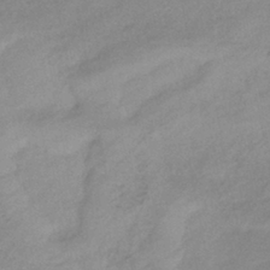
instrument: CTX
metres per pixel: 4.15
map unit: eHb
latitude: -39.1431
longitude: 82.1606
